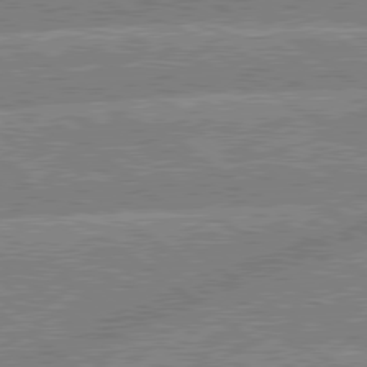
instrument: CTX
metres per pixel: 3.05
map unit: lApd
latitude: 79.4994
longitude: -156.6112
